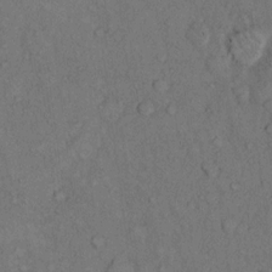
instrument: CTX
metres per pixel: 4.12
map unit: Hto
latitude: 10.3845
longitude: -59.3104
